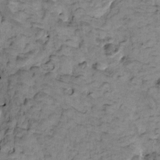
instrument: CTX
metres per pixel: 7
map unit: eHh
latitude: -0.6330
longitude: 16.8030
